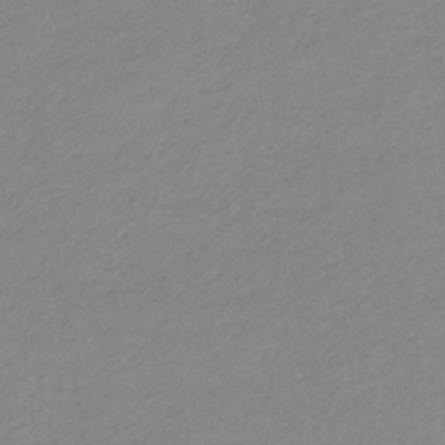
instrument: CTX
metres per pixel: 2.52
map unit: eHb
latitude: -31.8422
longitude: 68.1416
